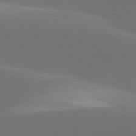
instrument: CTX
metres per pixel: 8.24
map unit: lApd
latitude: 77.8772
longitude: -53.0081
